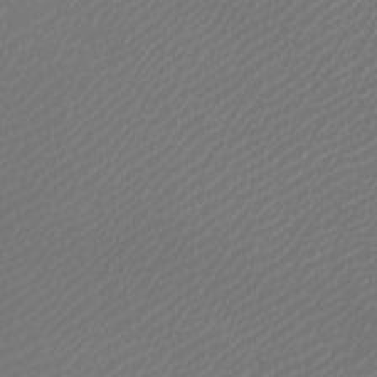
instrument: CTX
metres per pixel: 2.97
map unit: Htu
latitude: -5.5399
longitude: -74.5357
